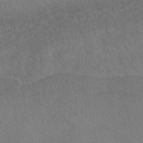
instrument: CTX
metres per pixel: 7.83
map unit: HNhu
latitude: -40.6707
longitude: 97.3321
